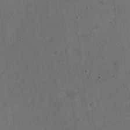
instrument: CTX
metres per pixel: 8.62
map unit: eHh
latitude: 23.3859
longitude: -66.9702
